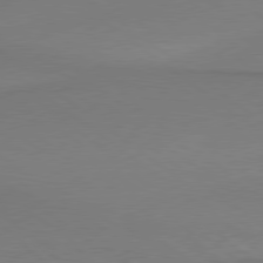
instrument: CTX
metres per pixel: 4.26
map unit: lApd
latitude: 78.9325
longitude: 179.2754
